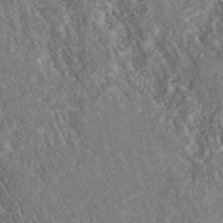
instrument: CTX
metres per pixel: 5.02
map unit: Nhu
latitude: -40.3873
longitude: -83.5749
